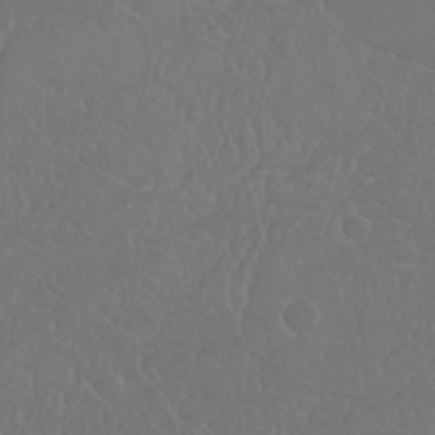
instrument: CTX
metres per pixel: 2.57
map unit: Nhu
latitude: 23.2159
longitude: -64.5357
